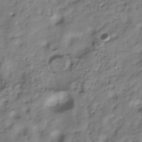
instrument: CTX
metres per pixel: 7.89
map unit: Hve
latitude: -30.5385
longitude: 90.0472
